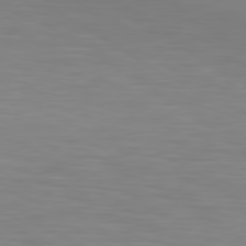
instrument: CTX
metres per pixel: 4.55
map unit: lApd
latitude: 80.1389
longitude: 120.3306
